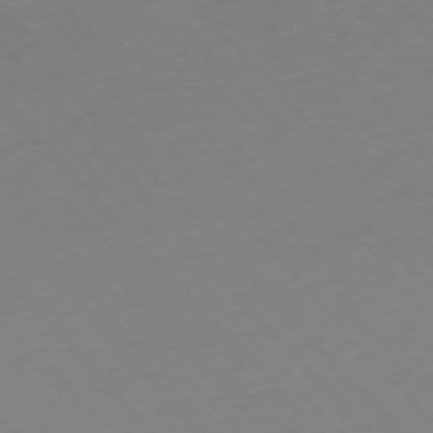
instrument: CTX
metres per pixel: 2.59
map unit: Hpe
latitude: -76.4251
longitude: -19.3859
